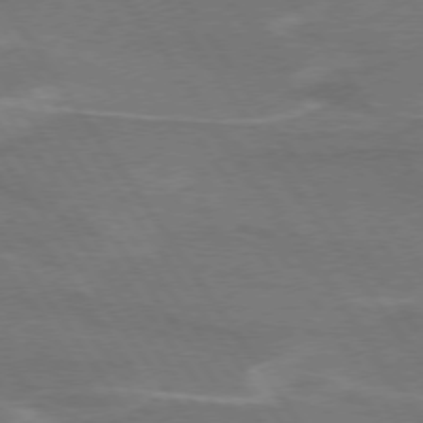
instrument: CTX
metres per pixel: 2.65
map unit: lApd
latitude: 74.4412
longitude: -66.6490
